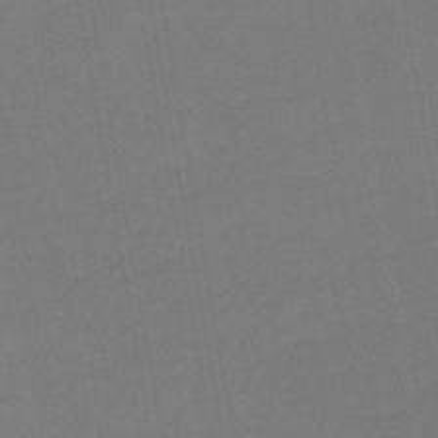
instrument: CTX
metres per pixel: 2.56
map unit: eHb
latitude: -43.4076
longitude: 88.1983
